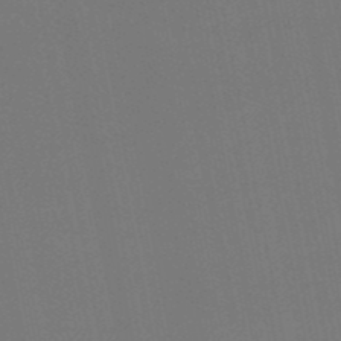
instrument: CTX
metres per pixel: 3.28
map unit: lHb
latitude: -49.7667
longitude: 75.7856
